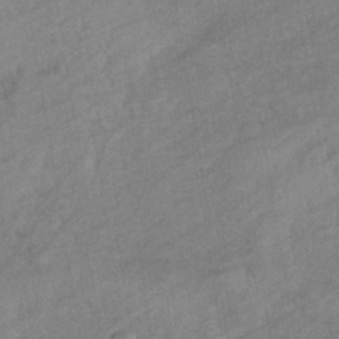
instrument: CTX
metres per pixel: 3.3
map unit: eHb
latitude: -41.2943
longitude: 82.9164
